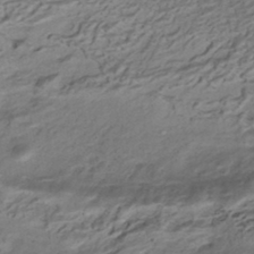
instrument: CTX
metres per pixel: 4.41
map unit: HNhu
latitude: -41.8044
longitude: 105.3698
